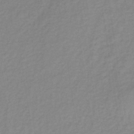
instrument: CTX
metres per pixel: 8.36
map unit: lHb
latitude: -36.8597
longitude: 70.3873
